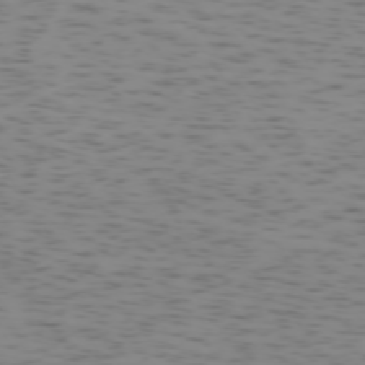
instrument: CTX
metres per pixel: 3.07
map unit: Ap
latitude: -73.8800
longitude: -73.0459
